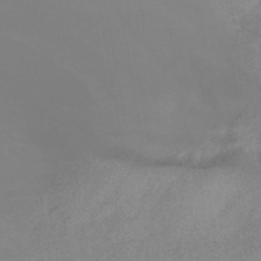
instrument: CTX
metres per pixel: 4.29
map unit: HNhu
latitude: -45.0486
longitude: 90.6519
